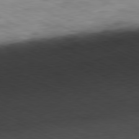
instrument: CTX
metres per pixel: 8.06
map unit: Ap
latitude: -81.5210
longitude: -82.4223
